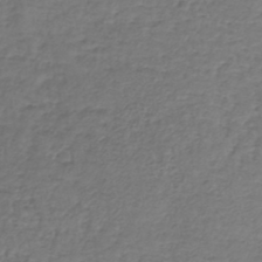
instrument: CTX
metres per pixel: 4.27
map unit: lHb
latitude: -38.4440
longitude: 62.1039
